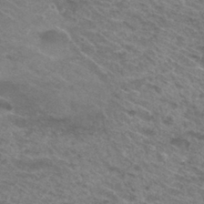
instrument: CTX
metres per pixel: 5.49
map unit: Hto
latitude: 31.3860
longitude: -47.5749
